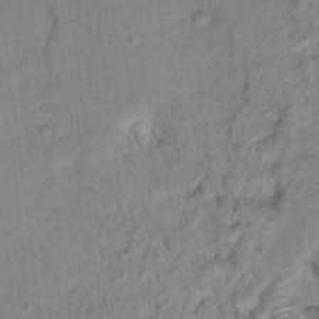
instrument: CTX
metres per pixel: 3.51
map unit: Hto
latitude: 17.9717
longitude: -38.6112
